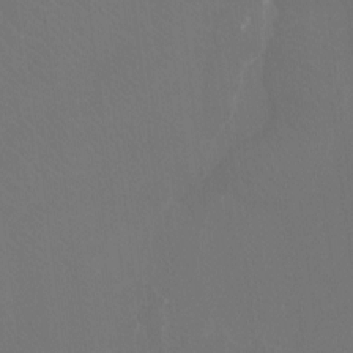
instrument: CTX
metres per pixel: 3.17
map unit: Htu
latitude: -13.5210
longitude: -48.9892
